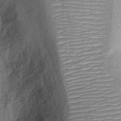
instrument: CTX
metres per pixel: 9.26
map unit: Ht
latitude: -2.1605
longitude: -15.0648
